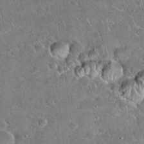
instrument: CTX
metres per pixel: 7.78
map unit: Hto
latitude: 19.1403
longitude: -50.0822
